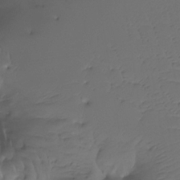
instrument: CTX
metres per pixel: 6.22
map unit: Htu
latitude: -14.7841
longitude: -47.0081
